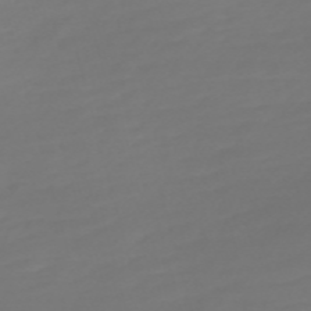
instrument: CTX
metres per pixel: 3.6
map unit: Nve
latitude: -59.4832
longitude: 57.7477
